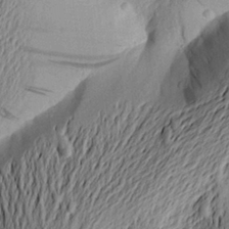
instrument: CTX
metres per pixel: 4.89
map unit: Aa
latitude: 23.0080
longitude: -149.5938
